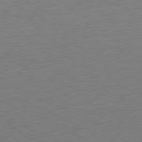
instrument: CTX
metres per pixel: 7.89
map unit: Ap
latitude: -81.0676
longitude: -60.2900
